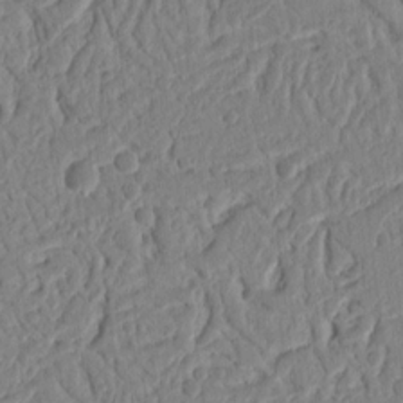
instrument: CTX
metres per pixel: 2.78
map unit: Ht
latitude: 12.6869
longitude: -75.1214
